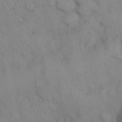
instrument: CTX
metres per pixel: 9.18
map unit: Nhu
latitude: 26.8191
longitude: -69.1970
